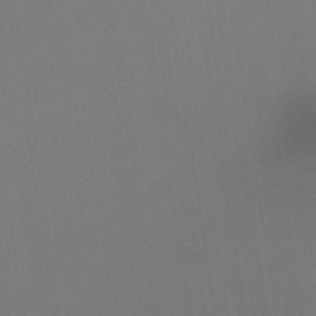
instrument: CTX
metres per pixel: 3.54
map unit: lHb
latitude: -48.7086
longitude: 67.6155
